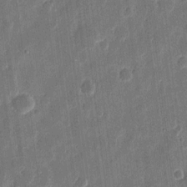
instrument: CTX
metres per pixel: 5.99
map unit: eHh
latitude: 11.7639
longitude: -70.0633
